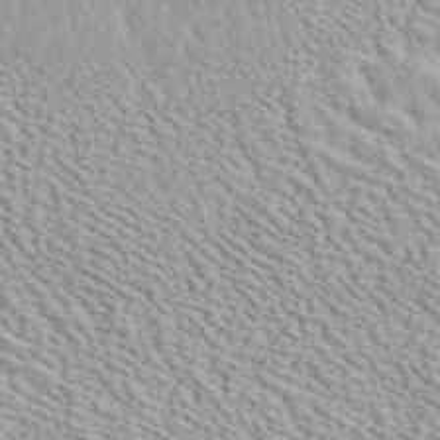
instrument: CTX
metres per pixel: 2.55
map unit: ANa
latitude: 41.1025
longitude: 18.8408
